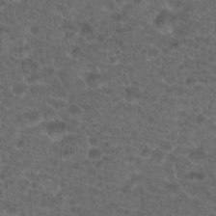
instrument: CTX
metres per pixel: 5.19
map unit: Hto
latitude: 19.5371
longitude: -40.6301
